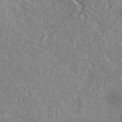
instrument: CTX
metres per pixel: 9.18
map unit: Ave
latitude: 39.1025
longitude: -106.3845
